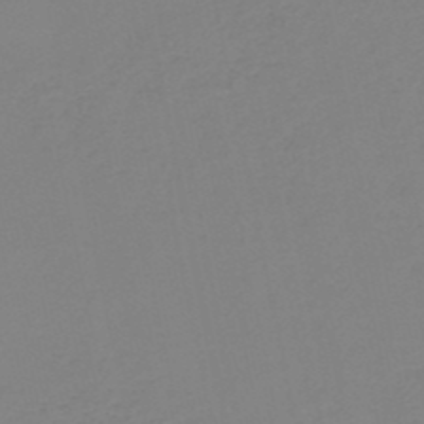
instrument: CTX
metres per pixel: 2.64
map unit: HNb
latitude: -50.7652
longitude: -54.2333
